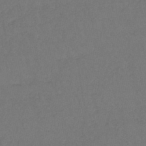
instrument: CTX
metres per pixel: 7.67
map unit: lHb
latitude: -43.2375
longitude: 73.6344
